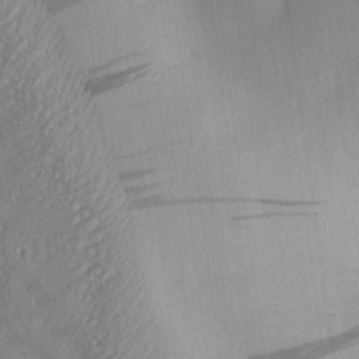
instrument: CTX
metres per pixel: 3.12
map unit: eHh
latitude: 25.9150
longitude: -69.3104
